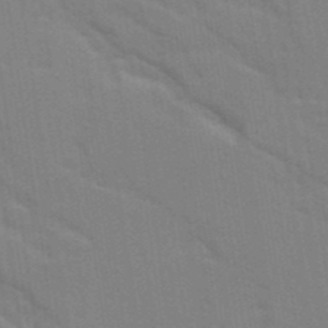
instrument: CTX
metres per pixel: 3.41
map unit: Ave
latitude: 10.8380
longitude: -102.0633
